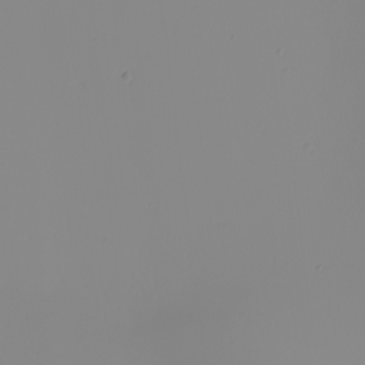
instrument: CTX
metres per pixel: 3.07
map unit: Nhu
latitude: -6.1794
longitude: -94.4601
